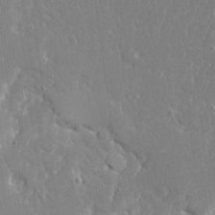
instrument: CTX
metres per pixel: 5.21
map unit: Ave
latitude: 17.0081
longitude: -140.5923
